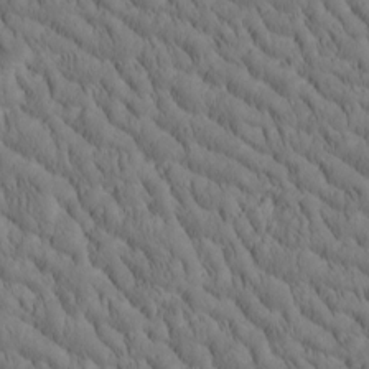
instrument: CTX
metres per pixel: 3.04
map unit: Htu
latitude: -4.6518
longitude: 173.4265
